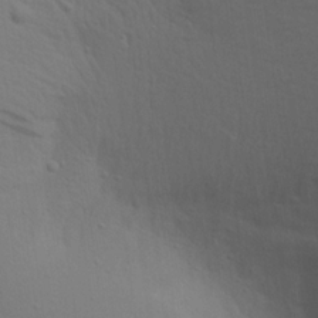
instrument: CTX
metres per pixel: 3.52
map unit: Aa
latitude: 19.7638
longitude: -143.1025
